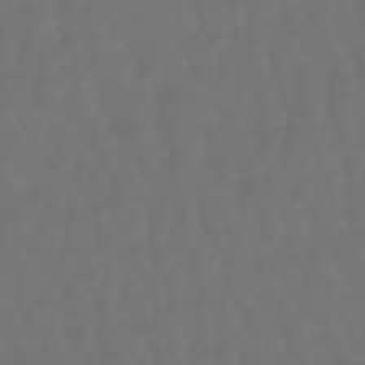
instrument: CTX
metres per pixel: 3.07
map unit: lHb
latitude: -47.5210
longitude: 79.6910
